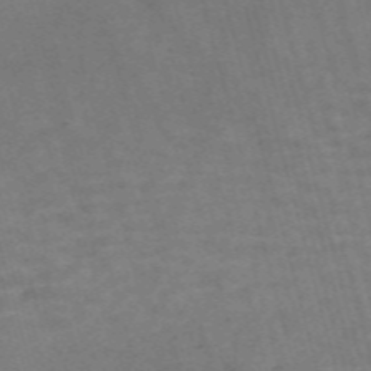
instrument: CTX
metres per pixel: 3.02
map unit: Nve
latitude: -58.7274
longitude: 66.7085
